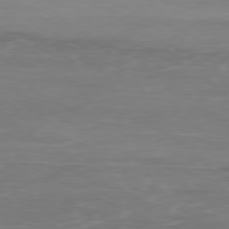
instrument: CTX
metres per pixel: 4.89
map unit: Ap
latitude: -79.2565
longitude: -77.4993
